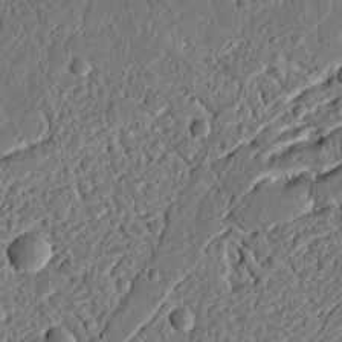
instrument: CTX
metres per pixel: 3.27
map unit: Ht
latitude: 11.1781
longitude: -75.4804
